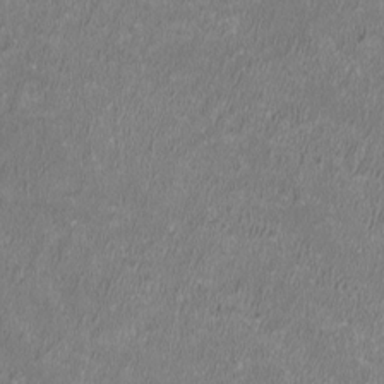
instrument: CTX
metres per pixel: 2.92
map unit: HNhu
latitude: 1.0269
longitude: -0.6112
